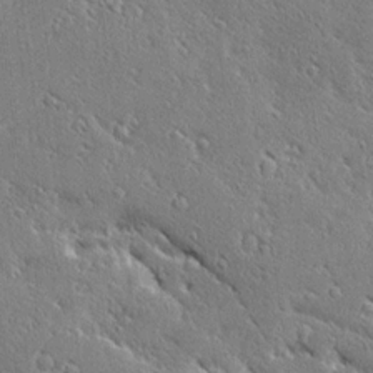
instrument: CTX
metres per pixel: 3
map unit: Ave
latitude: 20.8758
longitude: -136.5168
